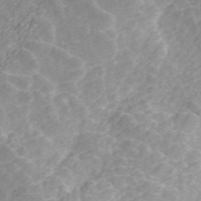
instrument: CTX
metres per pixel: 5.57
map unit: ANa
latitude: 45.3859
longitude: 24.9353
